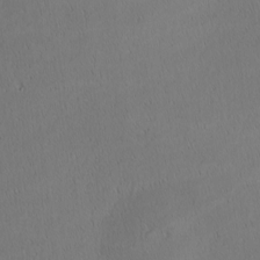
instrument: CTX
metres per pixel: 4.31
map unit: Nhu
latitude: 0.6868
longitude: -79.1592
